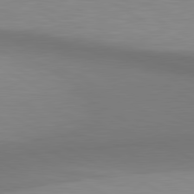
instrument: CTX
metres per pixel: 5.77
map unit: lApd
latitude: 81.1025
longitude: 160.1984
